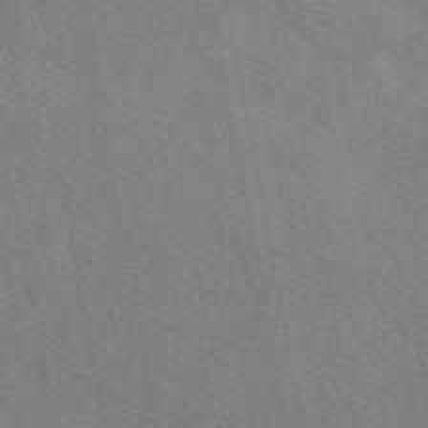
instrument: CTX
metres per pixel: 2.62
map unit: eAb
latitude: 49.4237
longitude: 116.4440
